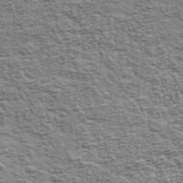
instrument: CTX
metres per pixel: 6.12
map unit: Ave
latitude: 42.9514
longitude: -111.7828
